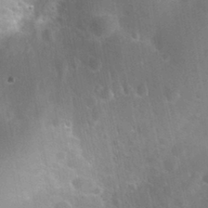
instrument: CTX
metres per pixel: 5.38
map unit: Nhu
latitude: 27.3293
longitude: -56.2900
